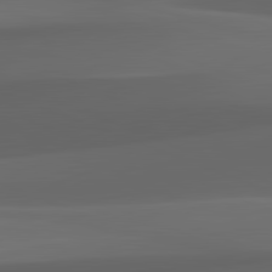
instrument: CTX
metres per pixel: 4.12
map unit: lApd
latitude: 82.3656
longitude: 143.6155
